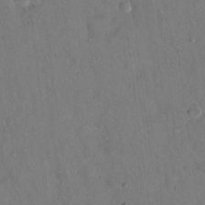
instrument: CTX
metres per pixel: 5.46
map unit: Hto
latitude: 14.3846
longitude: -59.9339
